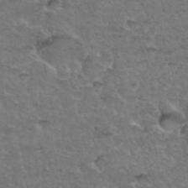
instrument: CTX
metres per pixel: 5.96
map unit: Hto
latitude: 35.5938
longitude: -47.1026
